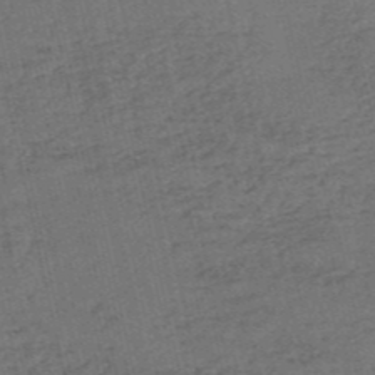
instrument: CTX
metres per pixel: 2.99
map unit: eHh
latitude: -54.8597
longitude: -89.6694
